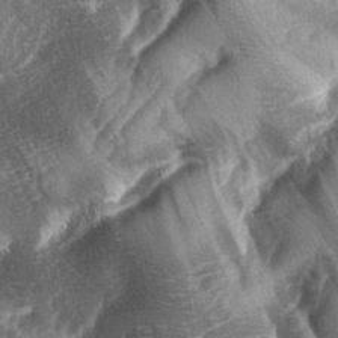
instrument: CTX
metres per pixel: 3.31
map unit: lAa
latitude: -4.3117
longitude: -127.2726
